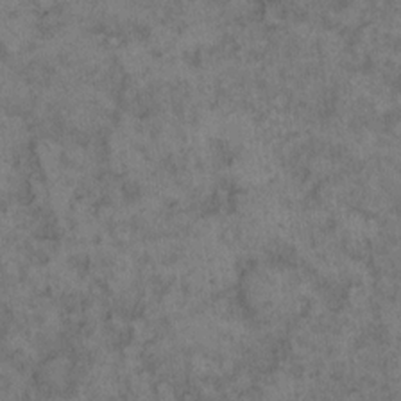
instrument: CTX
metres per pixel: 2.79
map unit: eHh
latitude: 13.6883
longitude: -64.2900
